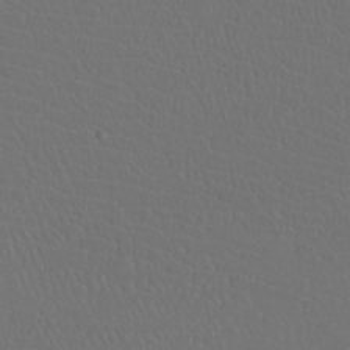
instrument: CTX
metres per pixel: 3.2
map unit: Htu
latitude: -11.3888
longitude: -72.6301
